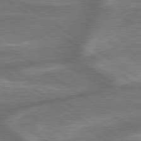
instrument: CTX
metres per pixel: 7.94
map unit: lApd
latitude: 79.6316
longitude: -171.7072
